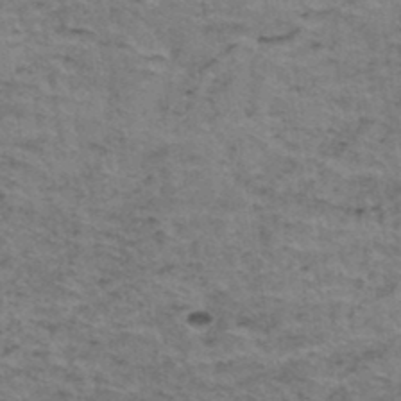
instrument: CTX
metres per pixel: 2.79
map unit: Hto
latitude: 36.8380
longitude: -46.7247
